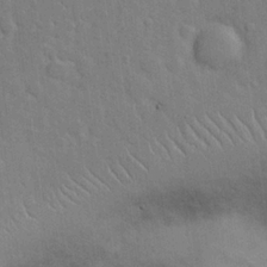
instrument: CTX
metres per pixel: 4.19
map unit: Hve
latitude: 19.8772
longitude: 151.0675
